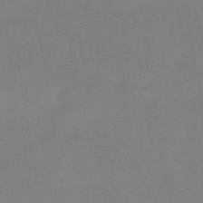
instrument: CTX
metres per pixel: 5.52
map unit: lHb
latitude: -49.2754
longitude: 67.7666
